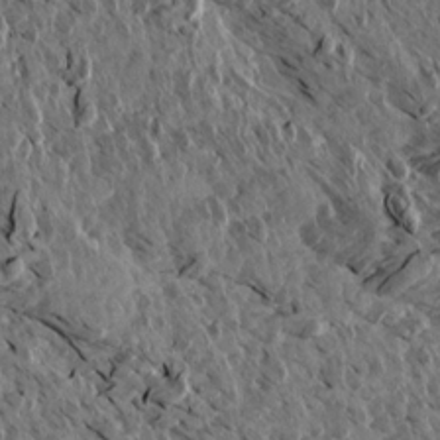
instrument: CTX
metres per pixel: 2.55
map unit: Aa
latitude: 14.0822
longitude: -143.7639
